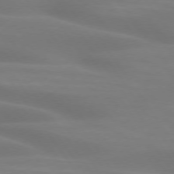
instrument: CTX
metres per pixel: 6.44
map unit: lApd
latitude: 74.4034
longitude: -48.5735
